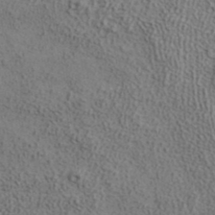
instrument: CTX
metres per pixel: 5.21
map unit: ANa
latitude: 35.7071
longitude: 13.1809
